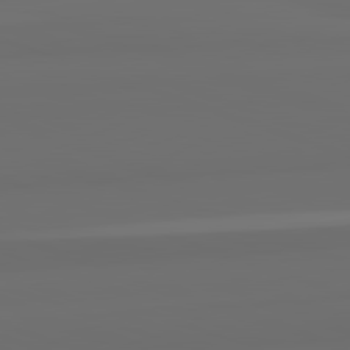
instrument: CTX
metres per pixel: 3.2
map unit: lApd
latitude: 82.6301
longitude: 163.8611
